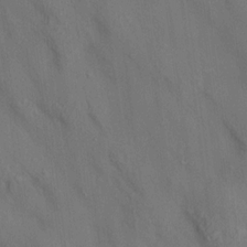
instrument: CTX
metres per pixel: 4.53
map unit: HNhu
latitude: 13.9150
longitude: 11.7856
